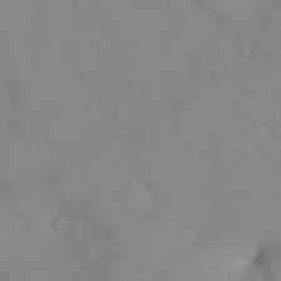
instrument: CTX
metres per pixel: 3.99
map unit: eHh
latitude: 24.3656
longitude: -63.7450
